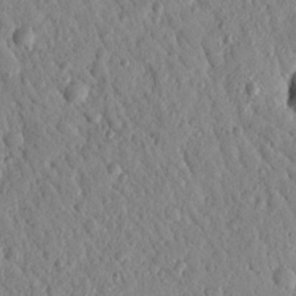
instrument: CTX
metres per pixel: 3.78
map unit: Nhu
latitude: 21.3293
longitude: -77.6127
